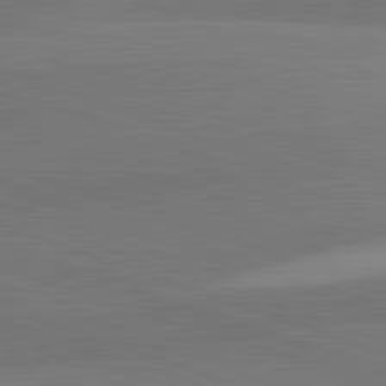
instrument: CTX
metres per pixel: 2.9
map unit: lApd
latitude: 82.2711
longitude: 148.4440
